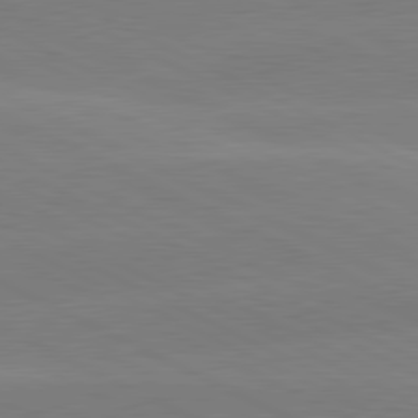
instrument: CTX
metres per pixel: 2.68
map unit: lApd
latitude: 80.9136
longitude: -154.7624
